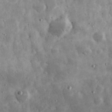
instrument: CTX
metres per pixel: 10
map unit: eHh
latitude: 34.0444
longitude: -70.2333
